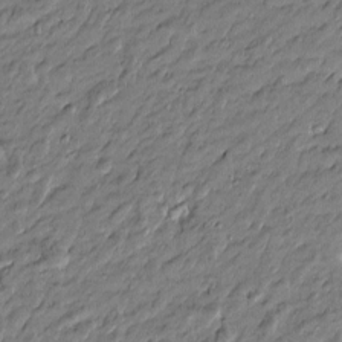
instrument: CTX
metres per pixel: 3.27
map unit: Htu
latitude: -6.8030
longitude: 177.2376
